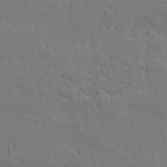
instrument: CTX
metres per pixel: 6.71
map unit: lAvf
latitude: 23.7072
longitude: -110.4790
